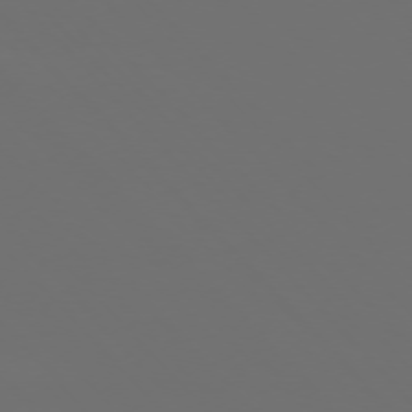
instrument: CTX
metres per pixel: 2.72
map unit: Ap
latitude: -75.7478
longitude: -75.6127
